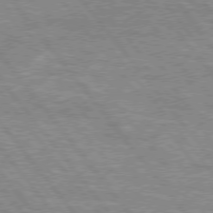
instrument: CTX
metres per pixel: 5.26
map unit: Hpe
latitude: 75.8961
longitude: -156.5545
